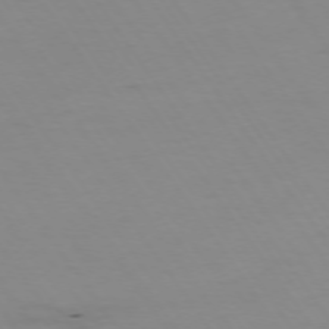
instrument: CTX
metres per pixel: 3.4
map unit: Hpe
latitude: -74.0283
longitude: 2.7463
